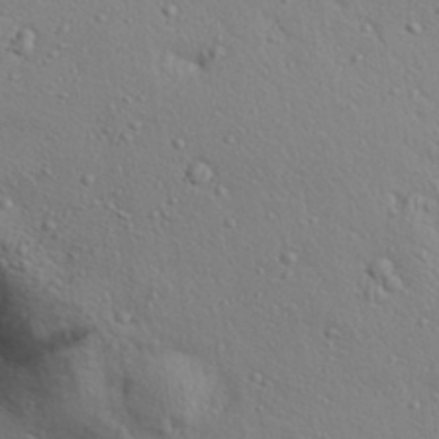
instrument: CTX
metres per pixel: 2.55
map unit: Aa
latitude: 31.6127
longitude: -145.1970
